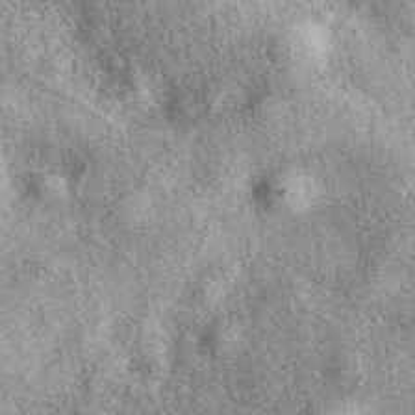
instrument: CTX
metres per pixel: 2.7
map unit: eAb
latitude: 39.2537
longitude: 106.9730
